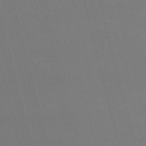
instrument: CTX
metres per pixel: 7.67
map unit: lHb
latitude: -47.8044
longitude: 61.1431
